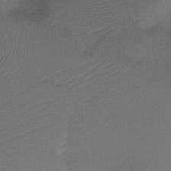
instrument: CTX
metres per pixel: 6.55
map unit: Ht
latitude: -6.9541
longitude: -27.4238
